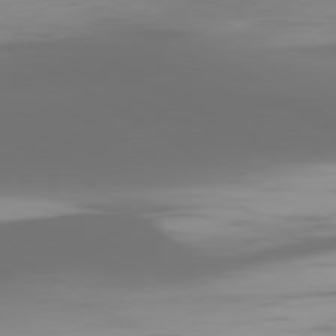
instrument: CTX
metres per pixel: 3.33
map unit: Ap
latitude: -80.3307
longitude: -61.3104
